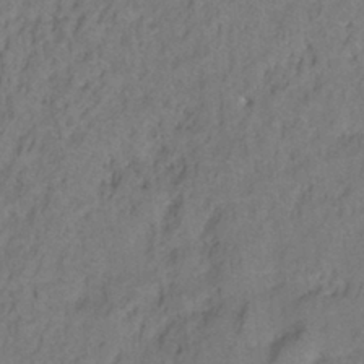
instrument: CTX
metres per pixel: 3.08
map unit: Ht
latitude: 0.8569
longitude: -33.1592
